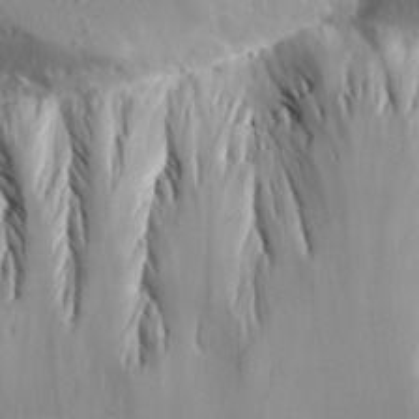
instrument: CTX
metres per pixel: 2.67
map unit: Aa
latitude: 28.3089
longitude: -144.8947
